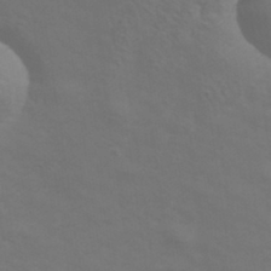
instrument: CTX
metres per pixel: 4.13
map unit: Hve
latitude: 33.5749
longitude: 150.2362
